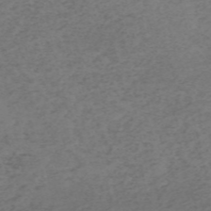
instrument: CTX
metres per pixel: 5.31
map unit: HNb
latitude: -55.6344
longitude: -46.6680
